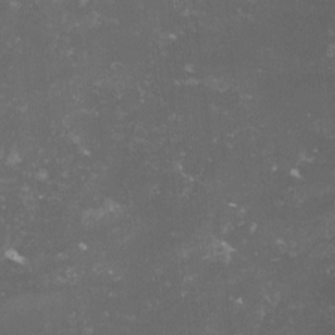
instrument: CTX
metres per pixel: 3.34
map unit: lHvf
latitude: -14.1228
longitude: -99.3670
